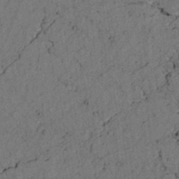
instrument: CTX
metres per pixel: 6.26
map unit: lAvf
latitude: 4.3656
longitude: 158.9541
